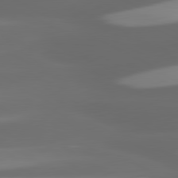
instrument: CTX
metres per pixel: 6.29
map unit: lApd
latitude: 80.6868
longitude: -145.6694
